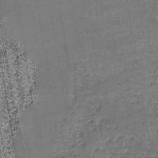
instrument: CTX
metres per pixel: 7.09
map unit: lHb
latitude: -39.2943
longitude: 67.8045
